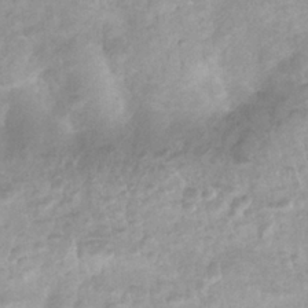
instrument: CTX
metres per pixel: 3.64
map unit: Nhu
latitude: 26.9514
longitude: -63.0648
